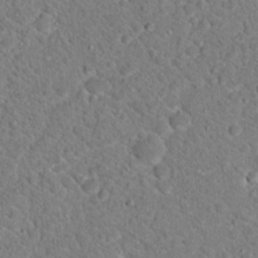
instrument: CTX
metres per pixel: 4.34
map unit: Hto
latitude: 18.7813
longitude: -33.5371
